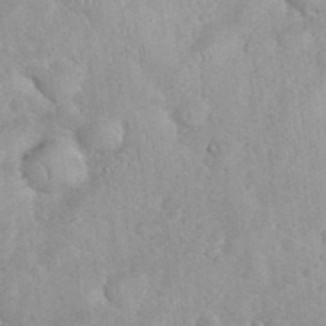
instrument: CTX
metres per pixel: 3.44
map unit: eHh
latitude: 35.3481
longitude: -62.3468
